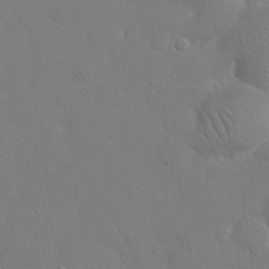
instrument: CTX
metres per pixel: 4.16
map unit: eHh
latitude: 16.1200
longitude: -71.7261
